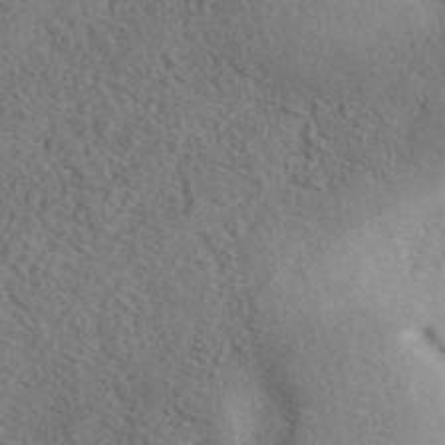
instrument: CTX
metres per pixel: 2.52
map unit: ANa
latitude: 41.9906
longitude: 52.2928
